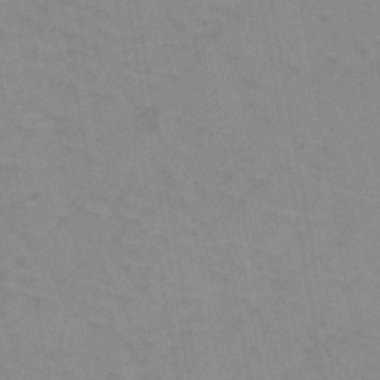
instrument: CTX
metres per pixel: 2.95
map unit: HNb
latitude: -45.0864
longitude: -40.9702
